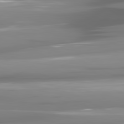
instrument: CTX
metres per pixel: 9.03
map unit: lApd
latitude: 81.4615
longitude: -140.4223
